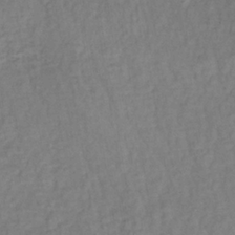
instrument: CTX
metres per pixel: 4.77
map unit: lHb
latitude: -35.7289
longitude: 63.4643
